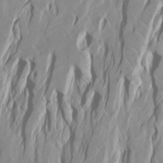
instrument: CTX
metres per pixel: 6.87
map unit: Htu
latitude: -4.5196
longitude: -89.1026
